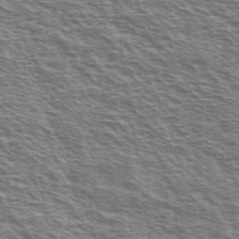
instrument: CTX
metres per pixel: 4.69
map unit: Ave
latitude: 38.6112
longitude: -110.2901
